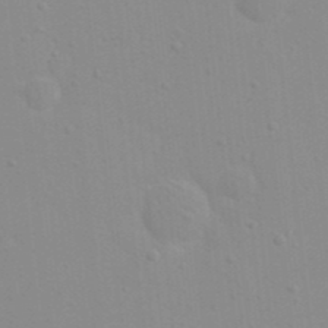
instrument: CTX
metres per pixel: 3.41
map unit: eHh
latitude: 21.2537
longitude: -64.4034
